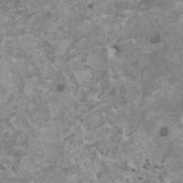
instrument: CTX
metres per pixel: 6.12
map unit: HNhu
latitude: -0.8408
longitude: 2.4628
